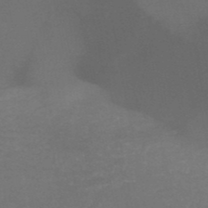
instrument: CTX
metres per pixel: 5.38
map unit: HNb
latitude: -49.9367
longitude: -46.2523
